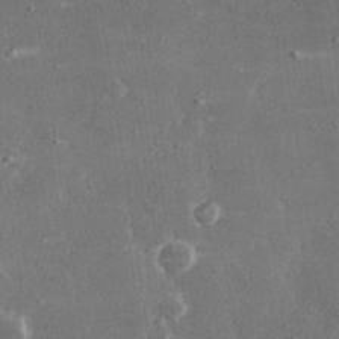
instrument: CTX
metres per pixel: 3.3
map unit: lHvf
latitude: 30.9892
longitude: -89.8206
